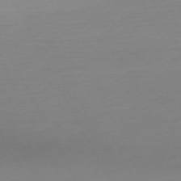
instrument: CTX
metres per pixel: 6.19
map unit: Ap
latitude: -73.3320
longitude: -69.4427
